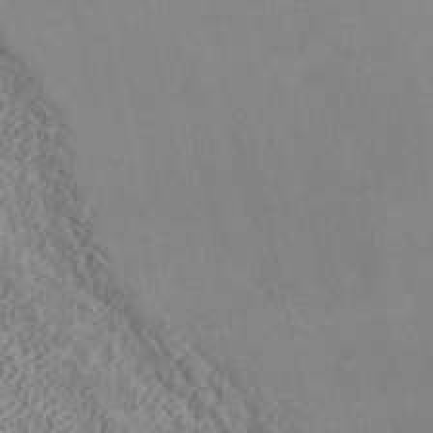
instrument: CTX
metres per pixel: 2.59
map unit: ANa
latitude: 40.3089
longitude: 35.0108
